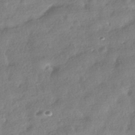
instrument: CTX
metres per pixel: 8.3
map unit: HNhu
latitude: -41.1620
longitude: 98.4251
